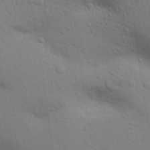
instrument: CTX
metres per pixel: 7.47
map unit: Aa
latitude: 29.8016
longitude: -147.0648
